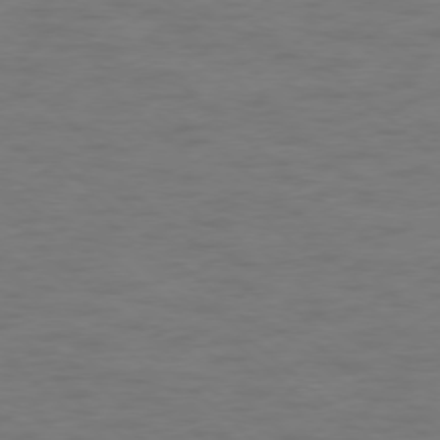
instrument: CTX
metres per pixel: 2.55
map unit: Hpe
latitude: -78.1039
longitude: -20.5357
